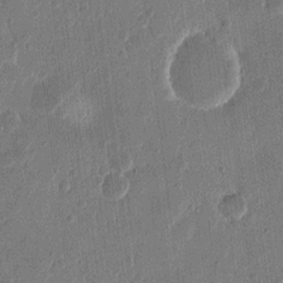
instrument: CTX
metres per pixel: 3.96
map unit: eHh
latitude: 12.4412
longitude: -68.5546
